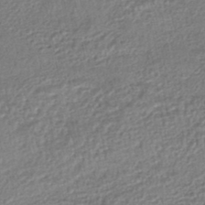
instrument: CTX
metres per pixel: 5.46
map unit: HNhu
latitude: -46.8408
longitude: 102.4440
